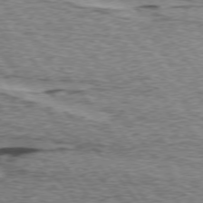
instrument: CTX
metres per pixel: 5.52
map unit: lApd
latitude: 74.5735
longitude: -76.6679
